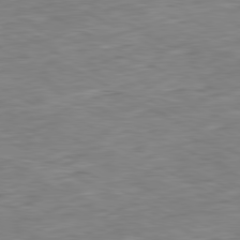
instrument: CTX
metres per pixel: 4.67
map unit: Ap
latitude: -80.8219
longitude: -80.7246
